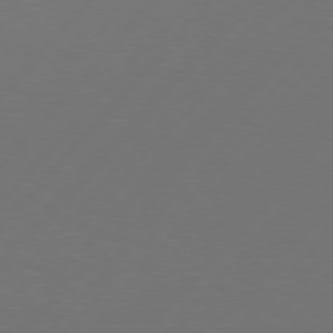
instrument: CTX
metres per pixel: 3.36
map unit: Hpe
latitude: 76.9136
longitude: -138.2522
